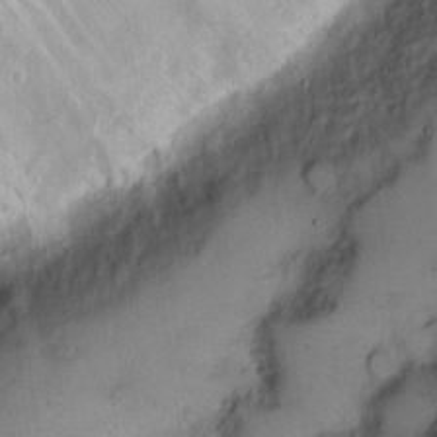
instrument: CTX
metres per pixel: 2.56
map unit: Hto
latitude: 11.1970
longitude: -58.8569
